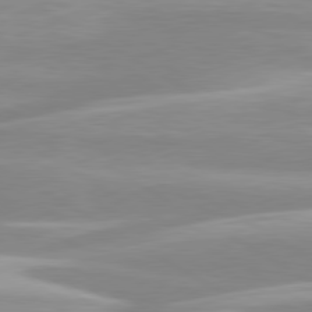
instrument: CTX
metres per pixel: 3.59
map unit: lApd
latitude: 80.0255
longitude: -128.5546
